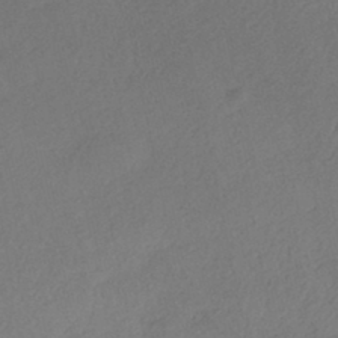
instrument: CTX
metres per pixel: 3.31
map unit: eHh
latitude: -42.6896
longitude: 122.8975
